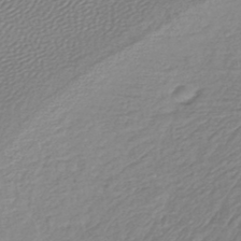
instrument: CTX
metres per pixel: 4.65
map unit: lHb
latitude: -43.4454
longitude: 70.2740
